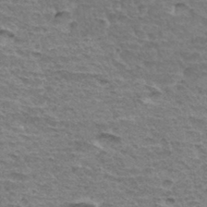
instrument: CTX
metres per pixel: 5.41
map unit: Hto
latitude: 34.1766
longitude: -45.1403
